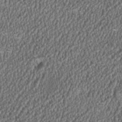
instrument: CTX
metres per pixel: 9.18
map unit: HNhu
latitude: 0.9513
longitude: 0.6330
